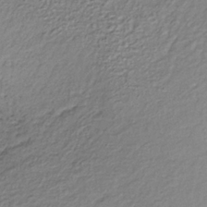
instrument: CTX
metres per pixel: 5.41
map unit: lHb
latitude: -35.4076
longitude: 63.4454
